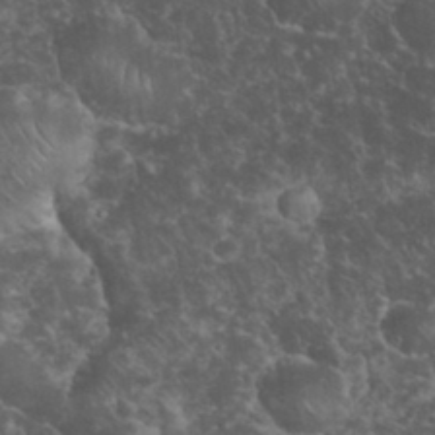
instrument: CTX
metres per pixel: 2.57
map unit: eHh
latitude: 33.7072
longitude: -65.2537
